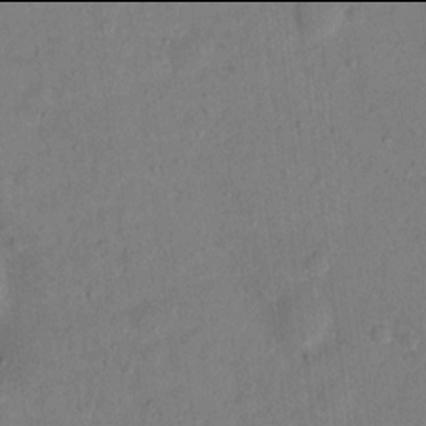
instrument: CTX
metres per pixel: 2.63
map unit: Nhu
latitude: 13.9906
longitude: -36.8947
